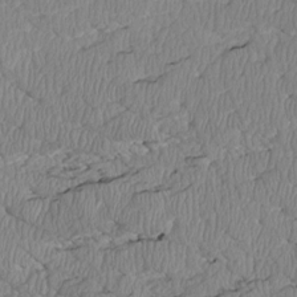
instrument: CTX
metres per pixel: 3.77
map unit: Htu
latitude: 2.8380
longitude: 149.5966
